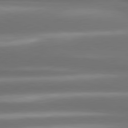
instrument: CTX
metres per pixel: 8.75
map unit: lApd
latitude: 80.6868
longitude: -141.6316
